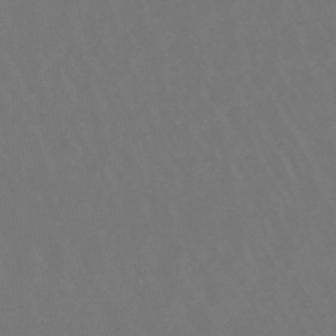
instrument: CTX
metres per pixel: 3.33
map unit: lHb
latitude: -47.9367
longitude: 72.3684
